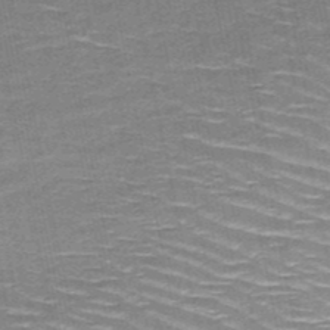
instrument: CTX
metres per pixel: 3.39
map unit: HNb
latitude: -51.6155
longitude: -44.1578
